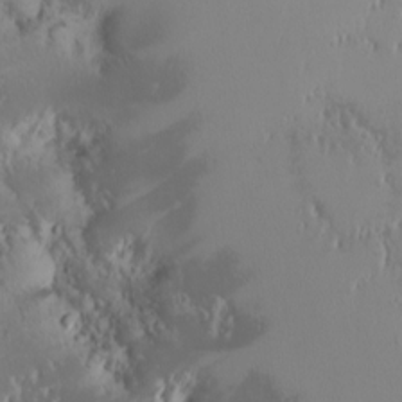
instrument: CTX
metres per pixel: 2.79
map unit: eHh
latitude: -2.1605
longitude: 20.4629
